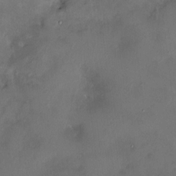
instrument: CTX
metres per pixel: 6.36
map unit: HNhu
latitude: 4.0822
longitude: 6.9541
